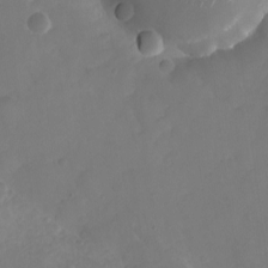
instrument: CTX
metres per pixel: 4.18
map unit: eHh
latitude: -7.0675
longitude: -76.7435
